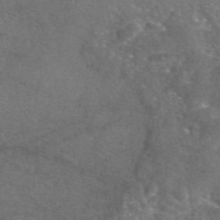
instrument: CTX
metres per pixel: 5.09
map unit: eAb
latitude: 46.8947
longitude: 110.6896
